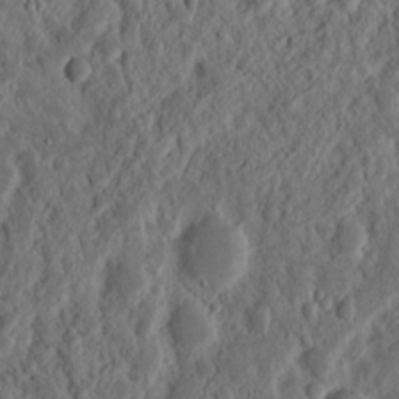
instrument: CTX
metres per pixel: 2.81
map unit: Nhu
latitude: 14.5924
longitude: -73.1781
